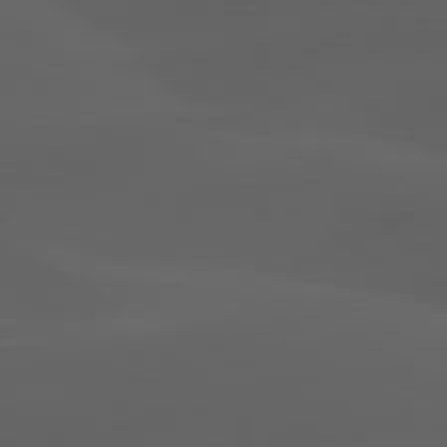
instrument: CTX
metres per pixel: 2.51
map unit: lApd
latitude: 80.2145
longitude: -89.4994
